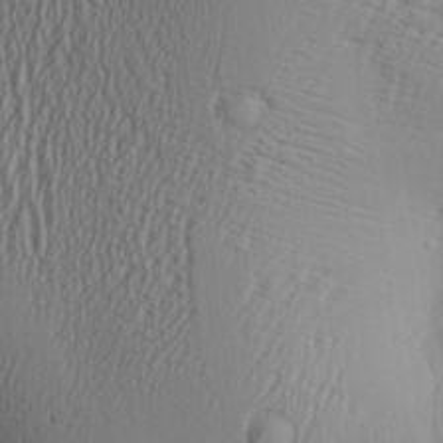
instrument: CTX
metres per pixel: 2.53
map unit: Aa
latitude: 27.2348
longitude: -136.0444
